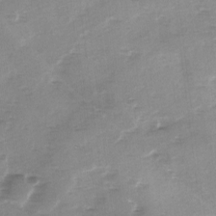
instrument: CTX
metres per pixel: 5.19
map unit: Ave
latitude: 0.9136
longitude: -112.3467
